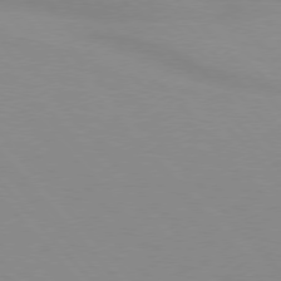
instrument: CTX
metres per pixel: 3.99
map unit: lApd
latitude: 76.1011
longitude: -84.6113
